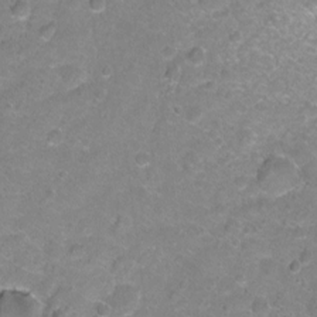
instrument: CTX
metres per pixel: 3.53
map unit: Hto
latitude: -5.0108
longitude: -35.2726
